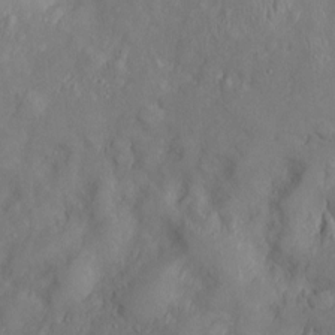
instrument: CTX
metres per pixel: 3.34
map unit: Htu
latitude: -6.2172
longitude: 160.0661
